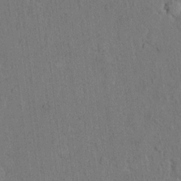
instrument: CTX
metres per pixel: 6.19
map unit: Hto
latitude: 8.8758
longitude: -60.7624
